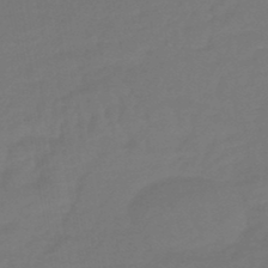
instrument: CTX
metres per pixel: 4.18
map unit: eHb
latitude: -47.3131
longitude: 88.3873
